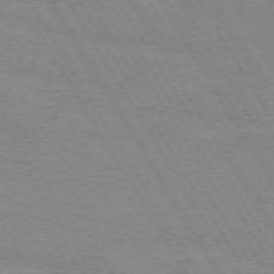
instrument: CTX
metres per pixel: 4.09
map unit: lApd
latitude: 72.0822
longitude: -56.2900
